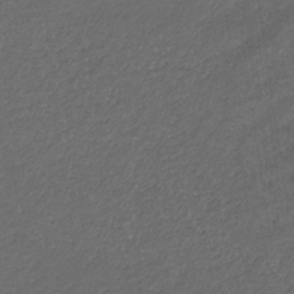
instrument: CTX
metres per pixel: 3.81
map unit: eHb
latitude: -32.6897
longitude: 71.4077
